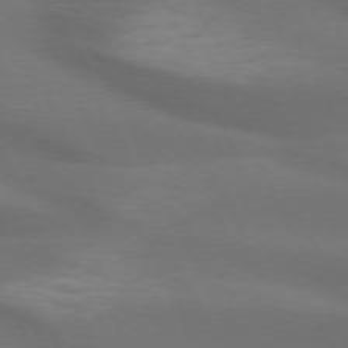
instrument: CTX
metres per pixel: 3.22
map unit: lApd
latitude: 72.8002
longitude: -48.9136
